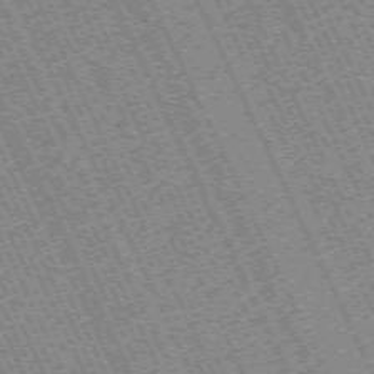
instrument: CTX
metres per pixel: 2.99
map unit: Hpe
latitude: -71.0487
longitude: 9.8233
